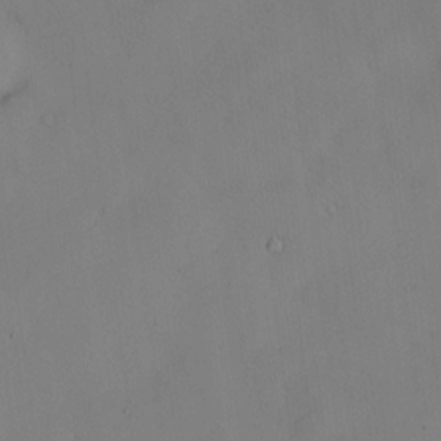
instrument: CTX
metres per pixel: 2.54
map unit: Hve
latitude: -9.9367
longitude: 176.0850
